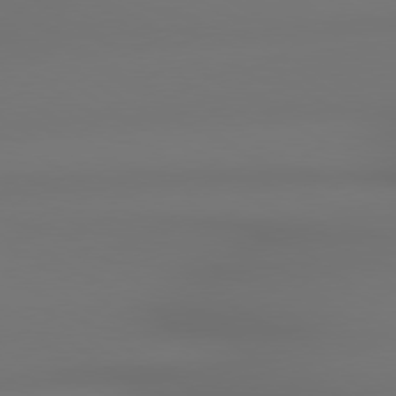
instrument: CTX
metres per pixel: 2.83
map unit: lApd
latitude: 79.1781
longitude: -137.8395
